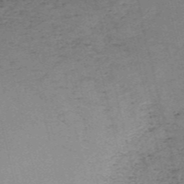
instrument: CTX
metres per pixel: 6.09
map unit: HNb
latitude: -55.1431
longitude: -42.4601
